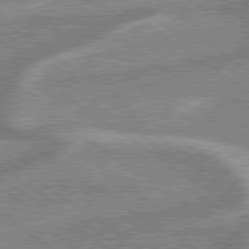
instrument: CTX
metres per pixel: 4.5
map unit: lApd
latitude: 79.2159
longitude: -169.7639
